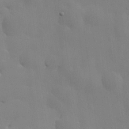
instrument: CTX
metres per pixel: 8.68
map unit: lHvf
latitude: 22.0444
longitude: 146.0472
